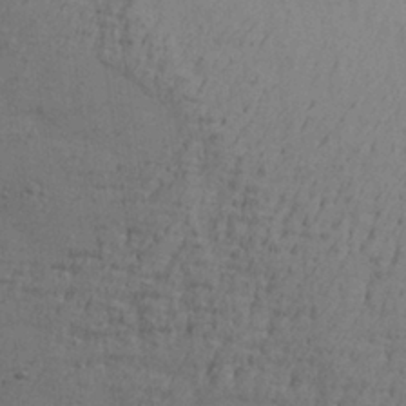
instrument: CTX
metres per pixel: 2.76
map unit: Aa
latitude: 27.1214
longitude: -130.1011
